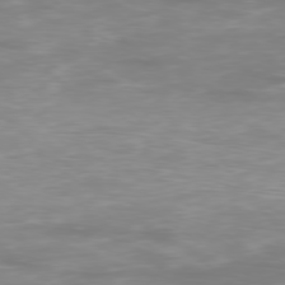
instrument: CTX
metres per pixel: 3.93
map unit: Ap
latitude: -78.6896
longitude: -97.9150
